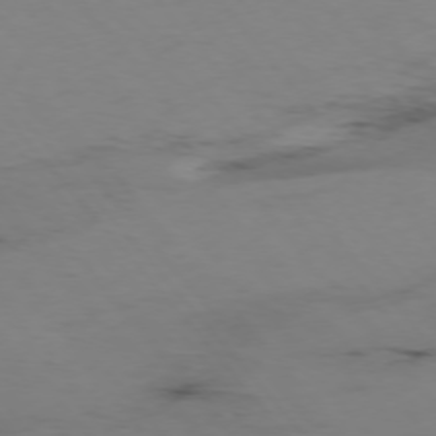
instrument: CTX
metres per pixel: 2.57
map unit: Hpe
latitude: -76.0661
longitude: -19.4237
